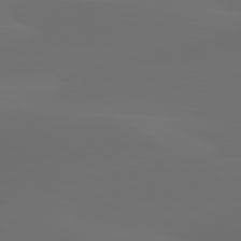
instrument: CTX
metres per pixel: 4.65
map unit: lApd
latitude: 80.2333
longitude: -85.2537
